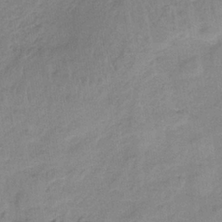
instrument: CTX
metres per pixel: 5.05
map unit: HNb
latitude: -34.0094
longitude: 59.4643
